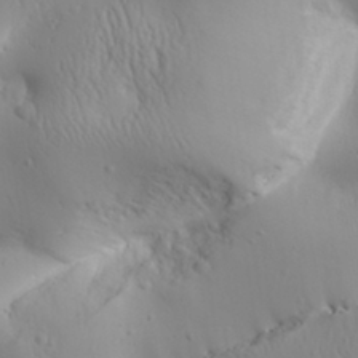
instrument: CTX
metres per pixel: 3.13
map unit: Aa
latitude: 31.5560
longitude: -143.1214
